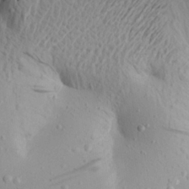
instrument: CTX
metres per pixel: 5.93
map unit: Aa
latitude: 19.5560
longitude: -148.4790
